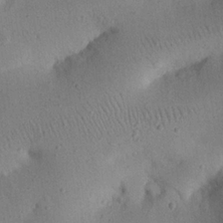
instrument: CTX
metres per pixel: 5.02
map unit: eHh
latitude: 25.2537
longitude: -70.6112
